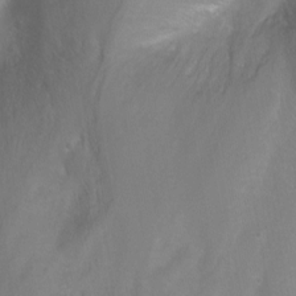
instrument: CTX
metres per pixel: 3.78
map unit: Nhu
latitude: -7.5210
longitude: -44.1578
